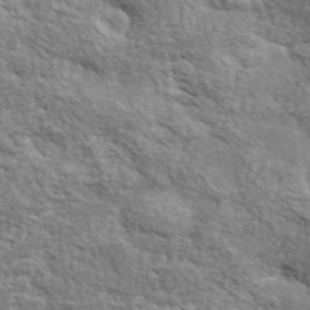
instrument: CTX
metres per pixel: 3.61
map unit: lHvf
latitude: 37.7639
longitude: -88.7813
